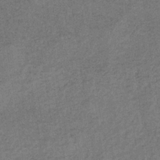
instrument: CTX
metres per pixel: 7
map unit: lHb
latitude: -34.8030
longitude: 70.7463
